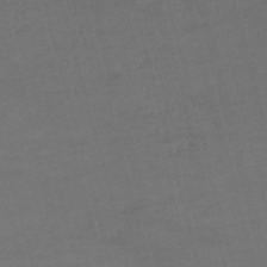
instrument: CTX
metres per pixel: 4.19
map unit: HNb
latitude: -54.3873
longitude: -37.2726
